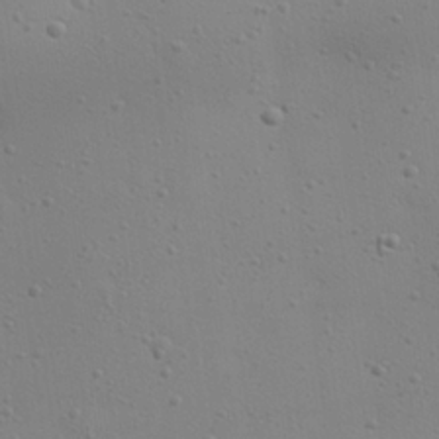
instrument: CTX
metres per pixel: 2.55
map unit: eHh
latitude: 24.5356
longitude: -69.8395
